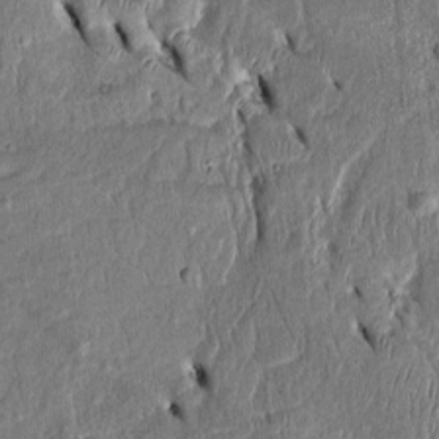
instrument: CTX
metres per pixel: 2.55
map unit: Htu
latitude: -3.3887
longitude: 151.6155
